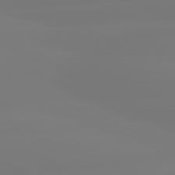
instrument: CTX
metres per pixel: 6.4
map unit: lApd
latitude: 80.8947
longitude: -156.1766
